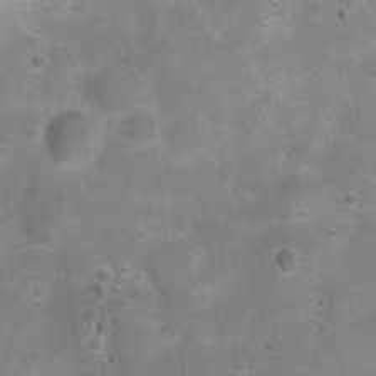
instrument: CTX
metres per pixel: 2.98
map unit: Ht
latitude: 4.5923
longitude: -20.6301
